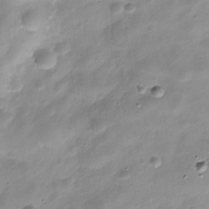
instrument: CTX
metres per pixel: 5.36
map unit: Hve
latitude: -29.9556
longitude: 94.9730
